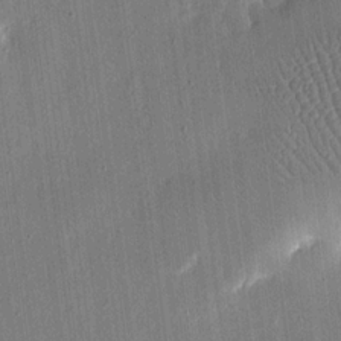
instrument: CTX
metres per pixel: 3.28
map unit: eHh
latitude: 17.1781
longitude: -69.9150
